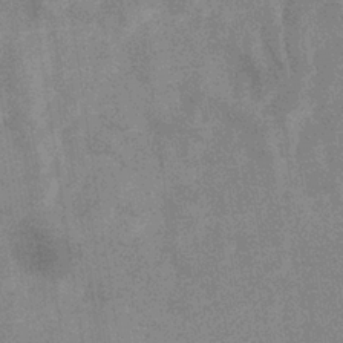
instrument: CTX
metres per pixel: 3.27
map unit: eHb
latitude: -34.5007
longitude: 73.3698
